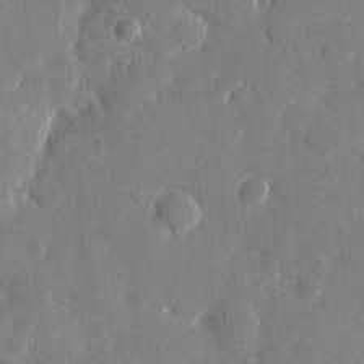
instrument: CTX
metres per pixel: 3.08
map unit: eHh
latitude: 10.9514
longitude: -67.6505
